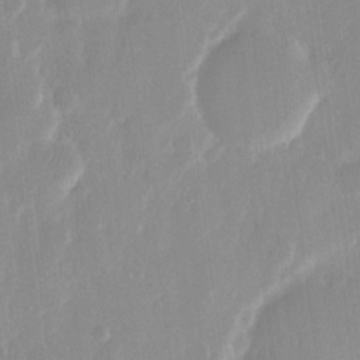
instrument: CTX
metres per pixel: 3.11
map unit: eHh
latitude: 12.1578
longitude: -70.8569
